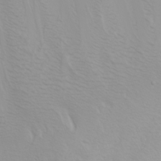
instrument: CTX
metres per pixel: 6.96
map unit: Nhu
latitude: -0.2173
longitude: -75.7261
